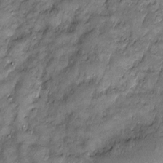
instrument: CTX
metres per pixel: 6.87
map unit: Htu
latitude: -6.2550
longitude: 159.9556
